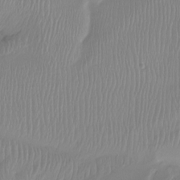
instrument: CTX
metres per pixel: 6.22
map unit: Ht
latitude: -15.6533
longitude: -45.9528
